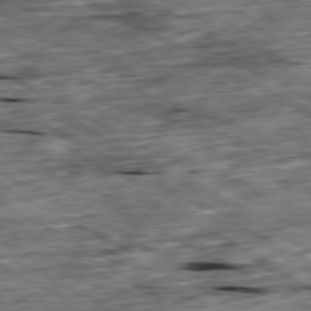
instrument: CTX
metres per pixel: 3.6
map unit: Ap
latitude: -80.6141
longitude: -87.5560
